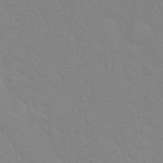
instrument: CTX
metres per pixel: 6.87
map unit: Nhu
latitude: 28.3467
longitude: -52.1389
